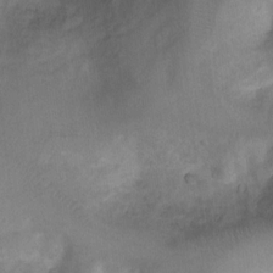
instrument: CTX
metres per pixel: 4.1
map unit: Ht
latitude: 5.0647
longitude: -30.2334
